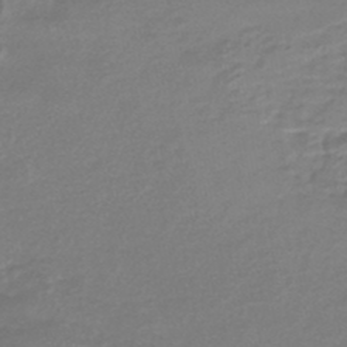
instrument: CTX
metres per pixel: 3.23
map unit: HNb
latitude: -47.4076
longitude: 53.1053
